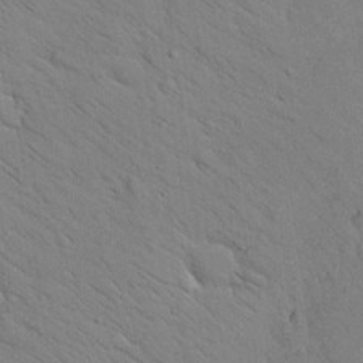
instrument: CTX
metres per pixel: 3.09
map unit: Nhu
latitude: 24.3467
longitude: -74.1200
